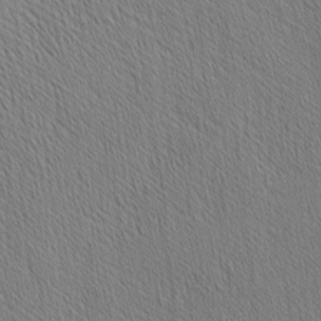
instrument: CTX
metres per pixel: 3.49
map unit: Nhu
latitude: -3.7099
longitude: -150.9702
